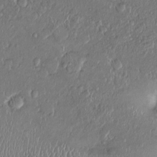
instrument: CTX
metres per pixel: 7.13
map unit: Ht
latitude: -0.8030
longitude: -13.7450
